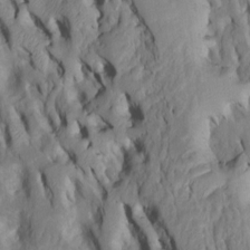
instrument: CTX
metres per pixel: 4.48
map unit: Htu
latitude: -8.0661
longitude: 145.4266
